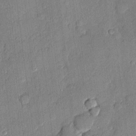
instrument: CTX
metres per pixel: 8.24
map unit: eHh
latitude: 4.3845
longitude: -74.6679
